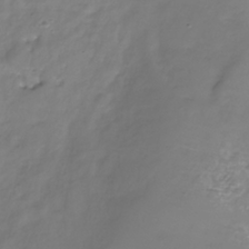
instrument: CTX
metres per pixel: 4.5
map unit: Nhe
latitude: -36.2172
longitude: -86.8380
